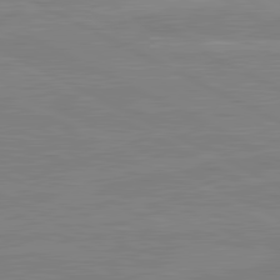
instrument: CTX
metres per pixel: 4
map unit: lApd
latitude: 81.4237
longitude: -176.3089
